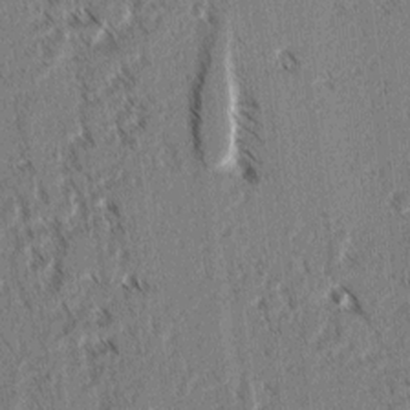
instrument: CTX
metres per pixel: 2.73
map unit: lAvf
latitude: 3.5749
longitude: -105.8962
